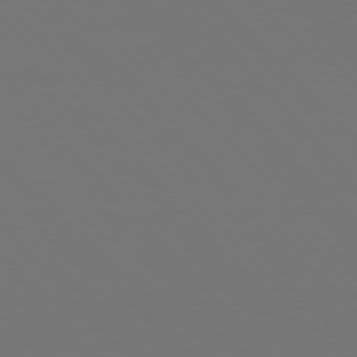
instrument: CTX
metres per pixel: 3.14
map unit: Hpe
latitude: 76.7435
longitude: -166.8380
